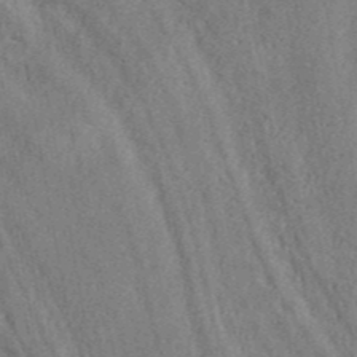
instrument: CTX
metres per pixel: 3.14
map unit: ANa
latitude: 43.3860
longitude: 48.7841
